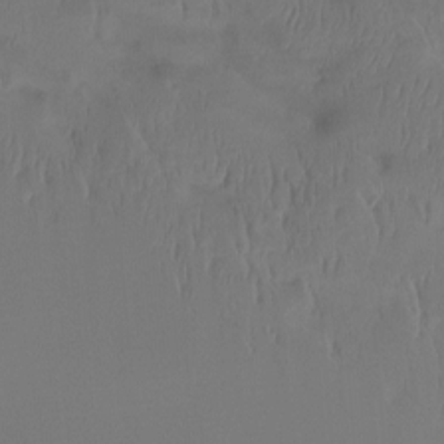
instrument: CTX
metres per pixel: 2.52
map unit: Htu
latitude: -14.7652
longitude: -46.4223
